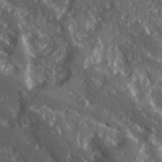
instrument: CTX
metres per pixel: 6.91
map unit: Ave
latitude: 15.7261
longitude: -131.0837
